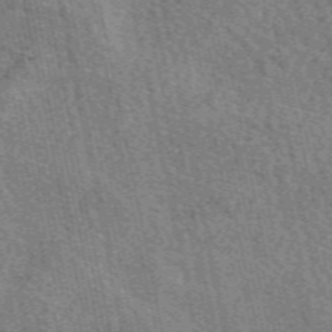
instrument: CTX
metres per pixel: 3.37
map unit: eAb
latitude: 50.7246
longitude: 114.6896
